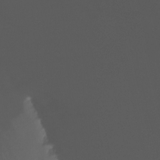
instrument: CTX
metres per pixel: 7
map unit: Nhu
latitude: -12.9353
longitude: -51.1214
